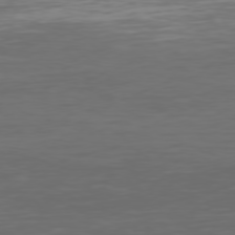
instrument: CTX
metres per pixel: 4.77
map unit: Hpe
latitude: 73.9339
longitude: -127.8961
